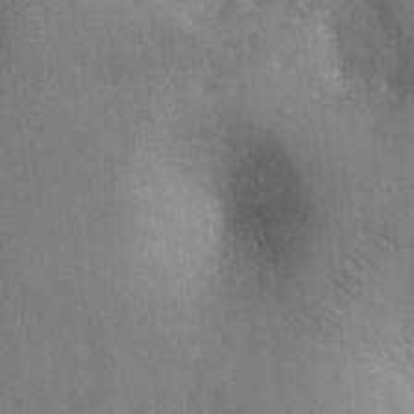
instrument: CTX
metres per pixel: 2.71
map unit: Ht
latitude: -2.4817
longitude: -33.8583
